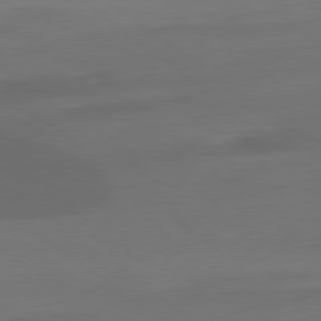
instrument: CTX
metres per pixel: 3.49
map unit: Ap
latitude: -78.8786
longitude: -76.8380
